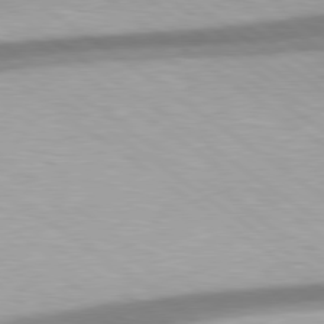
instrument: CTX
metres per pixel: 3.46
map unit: Hpe
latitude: 78.9514
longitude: -134.4979
